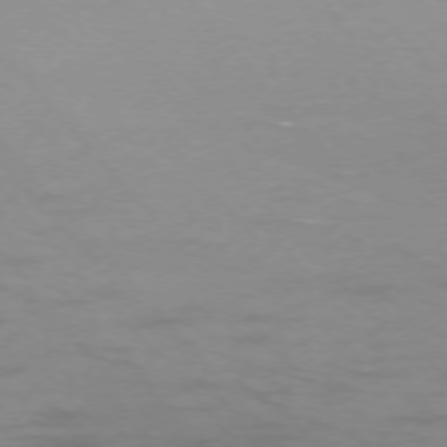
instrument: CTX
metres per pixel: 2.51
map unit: Ap
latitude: -76.1606
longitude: -69.8395
